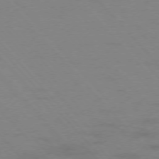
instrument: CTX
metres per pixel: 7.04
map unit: Ap
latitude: -76.7085
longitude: -70.2522
